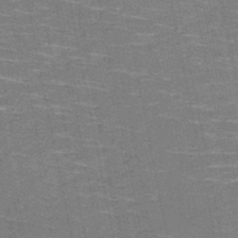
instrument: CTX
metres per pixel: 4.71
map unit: HNb
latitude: -51.6722
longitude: -44.3089
